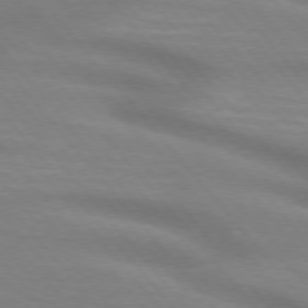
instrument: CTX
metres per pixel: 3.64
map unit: lApd
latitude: 74.8947
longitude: -60.2333
